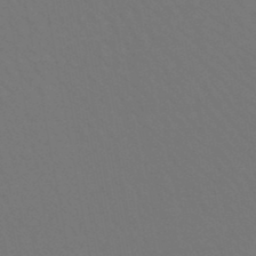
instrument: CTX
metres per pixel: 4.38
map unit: lHb
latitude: -47.7288
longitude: 74.6897
